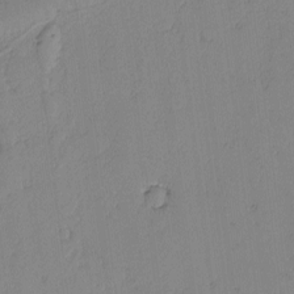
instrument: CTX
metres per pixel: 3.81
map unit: lAvf
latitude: -2.0472
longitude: -105.9339
